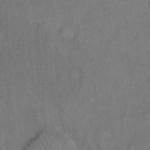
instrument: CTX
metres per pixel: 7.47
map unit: Hto
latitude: 13.2348
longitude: -57.2348
